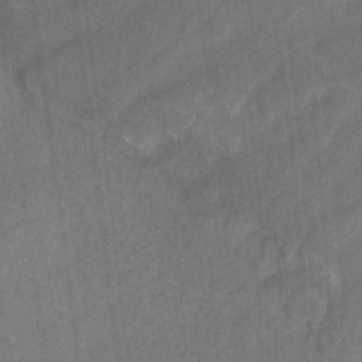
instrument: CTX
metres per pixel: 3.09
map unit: HNhu
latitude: -28.9920
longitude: 67.2376
